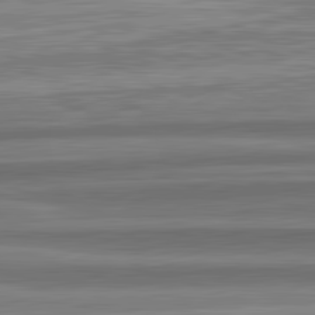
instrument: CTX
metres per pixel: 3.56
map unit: lApd
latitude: 82.7435
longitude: 179.9178
